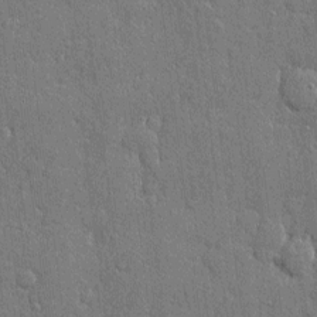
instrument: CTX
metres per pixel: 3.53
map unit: eHh
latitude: 5.5371
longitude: -75.3860
